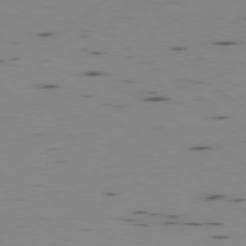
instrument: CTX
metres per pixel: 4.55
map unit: Ap
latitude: -78.9352
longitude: -62.7058
